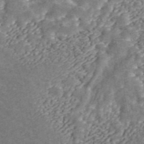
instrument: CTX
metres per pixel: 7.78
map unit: ANa
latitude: 45.7450
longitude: 37.7288
